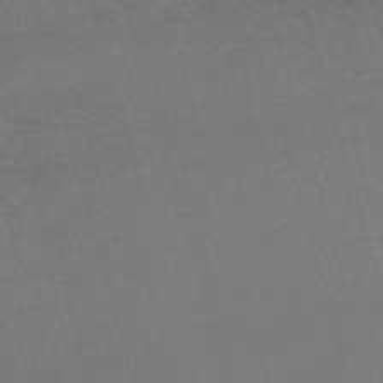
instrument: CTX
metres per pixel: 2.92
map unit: lHb
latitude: -43.9367
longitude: 77.2187
